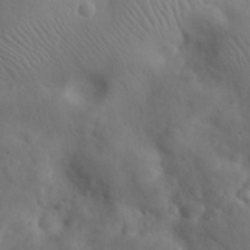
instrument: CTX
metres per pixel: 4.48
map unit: eHh
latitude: 30.0822
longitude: -73.1026
